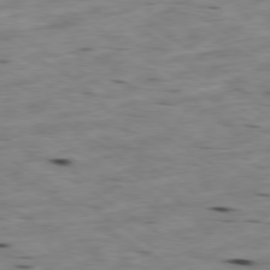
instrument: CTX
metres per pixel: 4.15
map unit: Ap
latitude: -80.0661
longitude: -101.3482
